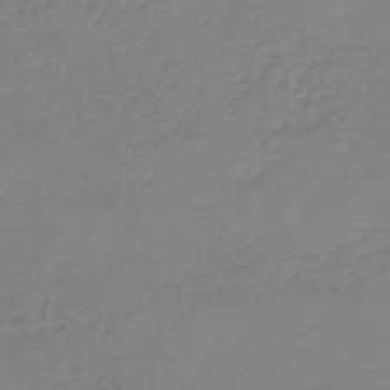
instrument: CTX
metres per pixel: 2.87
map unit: HNb
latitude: -46.0661
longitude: -35.2914
